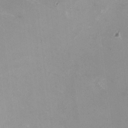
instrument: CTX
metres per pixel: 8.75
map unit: HNhu
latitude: -0.8219
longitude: -4.2711
